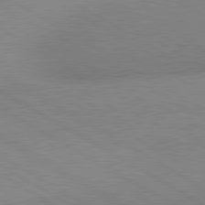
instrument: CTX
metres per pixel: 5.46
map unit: lApd
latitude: 80.5735
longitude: 126.0472
